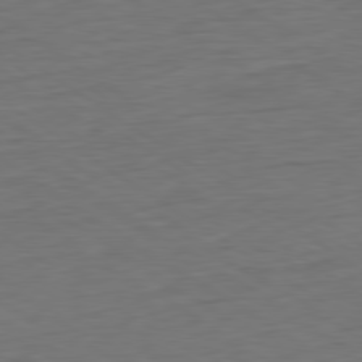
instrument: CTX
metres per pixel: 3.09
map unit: Ap
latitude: -80.5007
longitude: -79.6883
